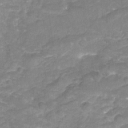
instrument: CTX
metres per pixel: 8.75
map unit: Nhu
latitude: -22.6519
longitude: -56.0255
